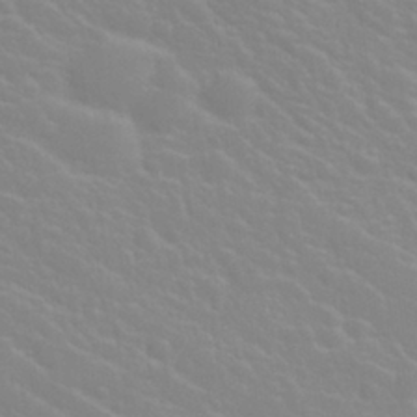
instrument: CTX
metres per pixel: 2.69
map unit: Nhu
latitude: 28.5168
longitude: -52.0255
